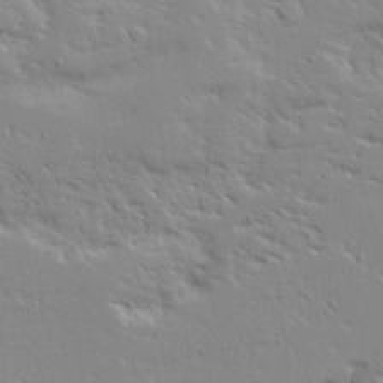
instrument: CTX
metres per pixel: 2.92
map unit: Ave
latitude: 13.9528
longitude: -139.2726
